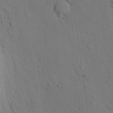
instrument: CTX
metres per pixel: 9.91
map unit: eHh
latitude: 25.8961
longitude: -77.8205
